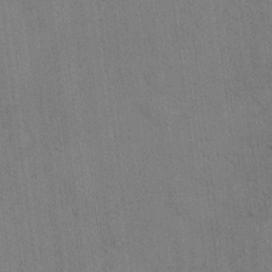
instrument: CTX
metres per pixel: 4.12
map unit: Ht
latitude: 12.2901
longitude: -39.8583
